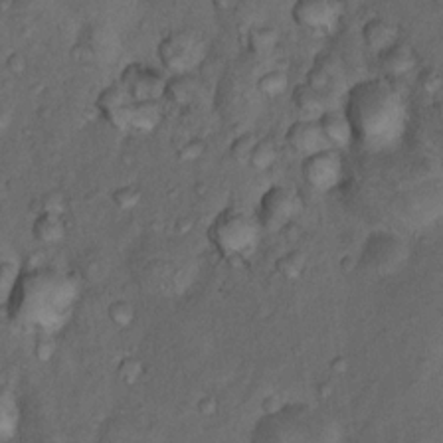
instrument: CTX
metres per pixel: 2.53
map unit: Nhu
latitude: 10.4223
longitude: -26.8002
